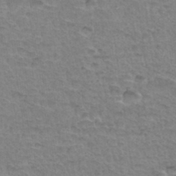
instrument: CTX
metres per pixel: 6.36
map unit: Hto
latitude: 35.1025
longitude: -46.1200
